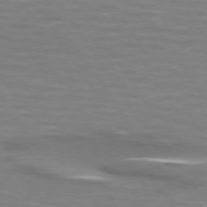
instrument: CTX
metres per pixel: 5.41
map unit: lApd
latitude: 74.1956
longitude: -51.3292
